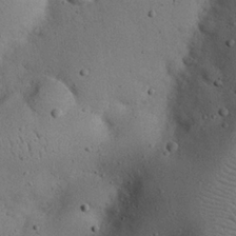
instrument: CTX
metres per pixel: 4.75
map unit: eHh
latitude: 24.3089
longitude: -72.3846
